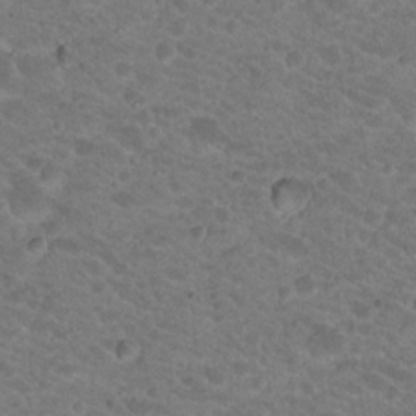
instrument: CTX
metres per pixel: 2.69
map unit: Hto
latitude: 19.3103
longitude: -32.8758
